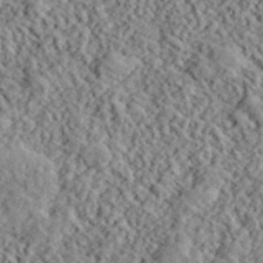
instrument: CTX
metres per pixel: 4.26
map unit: lHvf
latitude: 40.7057
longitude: -87.8961
